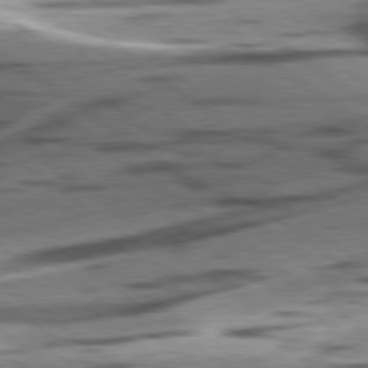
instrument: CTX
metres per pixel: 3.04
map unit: lApd
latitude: 78.7435
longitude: -51.3670
